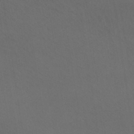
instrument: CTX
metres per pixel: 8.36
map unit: lHb
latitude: -45.6155
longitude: 66.4818
